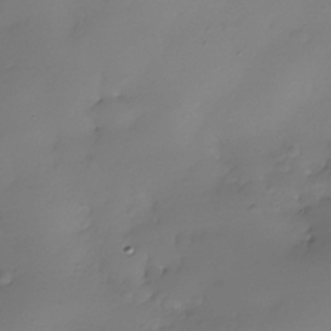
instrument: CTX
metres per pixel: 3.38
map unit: Nhe
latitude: -36.1983
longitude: -117.3482
